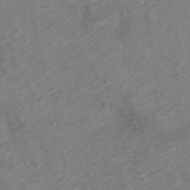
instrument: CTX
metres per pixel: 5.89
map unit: Nve
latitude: -18.9731
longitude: 106.9731
